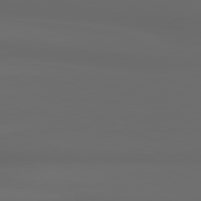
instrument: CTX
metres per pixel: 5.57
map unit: lApd
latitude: 80.6490
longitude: -137.5560
